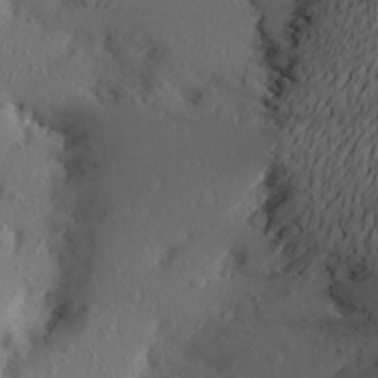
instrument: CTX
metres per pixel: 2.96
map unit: Aa
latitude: 23.4237
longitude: -145.7638
